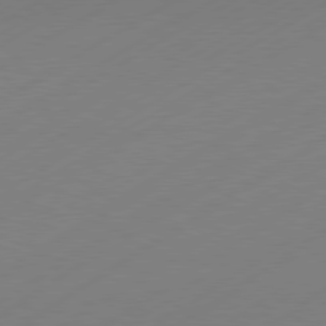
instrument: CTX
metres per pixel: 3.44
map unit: Hpe
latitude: -81.1431
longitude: 14.7086
